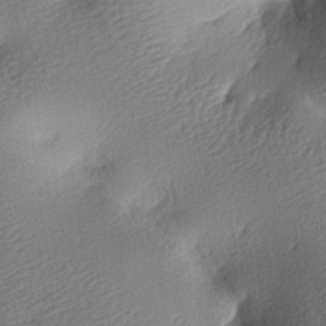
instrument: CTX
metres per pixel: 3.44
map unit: lAa
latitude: -8.6896
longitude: -127.6883
